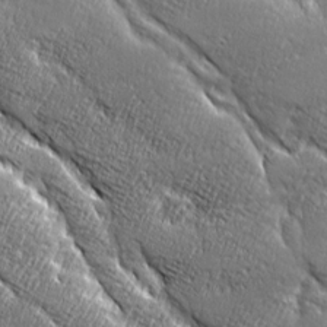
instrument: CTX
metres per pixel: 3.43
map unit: Ave
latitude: 20.6113
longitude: -135.6316
